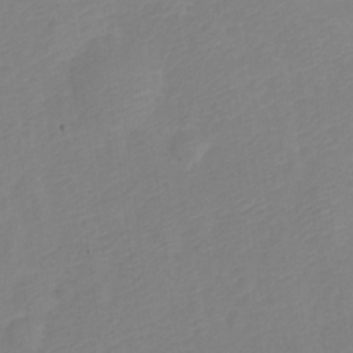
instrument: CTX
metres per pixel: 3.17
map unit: Nve
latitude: -21.7666
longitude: 106.2929
